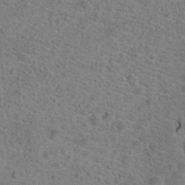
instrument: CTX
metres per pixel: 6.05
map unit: Hto
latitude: 18.3656
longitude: -43.5938
